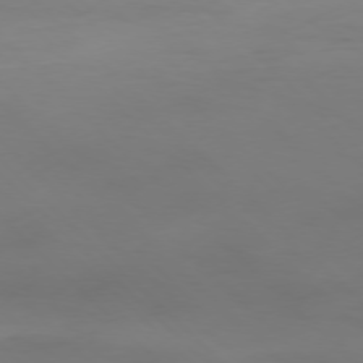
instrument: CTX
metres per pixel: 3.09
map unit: Hpe
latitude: -77.5588
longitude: 11.4832
